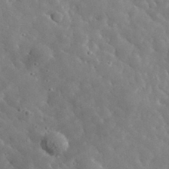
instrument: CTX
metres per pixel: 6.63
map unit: lHvf
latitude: 34.8569
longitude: -86.2522
